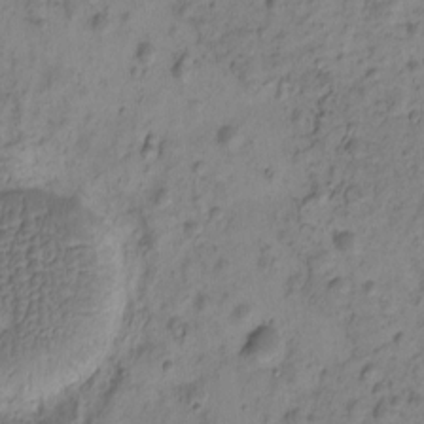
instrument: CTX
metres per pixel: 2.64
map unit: eHh
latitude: -0.4818
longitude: 16.5007
